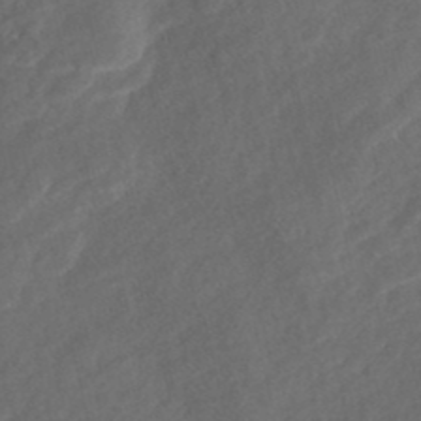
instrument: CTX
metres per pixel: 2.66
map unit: Nhe
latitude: -48.0850
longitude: -171.9906
